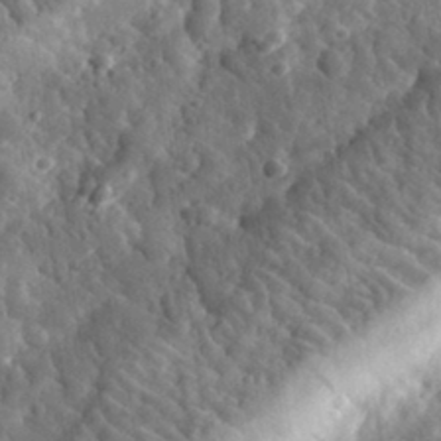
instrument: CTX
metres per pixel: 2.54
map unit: eHh
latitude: 33.2915
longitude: -78.9136
